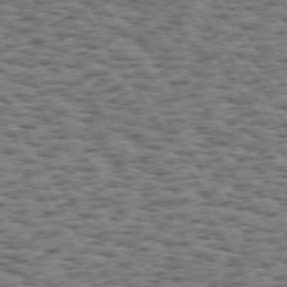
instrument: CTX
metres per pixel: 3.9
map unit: Hpe
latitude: 73.6694
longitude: -131.9717
